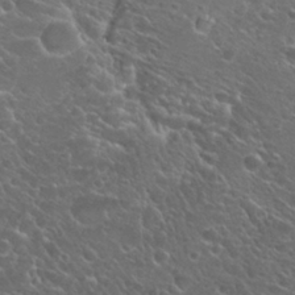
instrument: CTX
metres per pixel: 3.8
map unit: Hto
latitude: 26.9325
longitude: -50.2900
